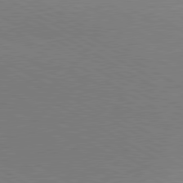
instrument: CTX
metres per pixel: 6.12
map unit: lApd
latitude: 80.3089
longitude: 125.3132
